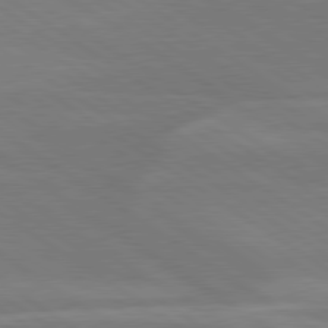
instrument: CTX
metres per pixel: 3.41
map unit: lApd
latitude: 79.6127
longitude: -125.4237
